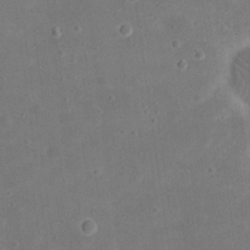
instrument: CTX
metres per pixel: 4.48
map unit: eHh
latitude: 20.6680
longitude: -65.0836
